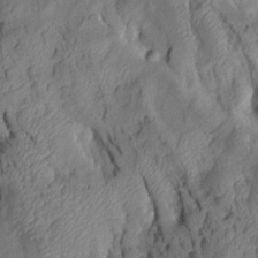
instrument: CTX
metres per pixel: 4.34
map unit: Aa
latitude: 8.7057
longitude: -127.9528
